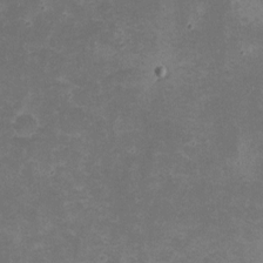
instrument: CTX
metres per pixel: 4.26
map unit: eHh
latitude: -1.0676
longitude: -86.0822
